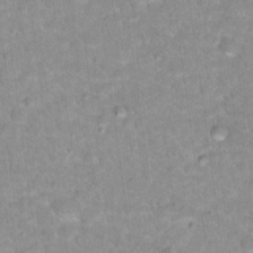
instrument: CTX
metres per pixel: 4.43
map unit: Hto
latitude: 17.4426
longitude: -35.7638
